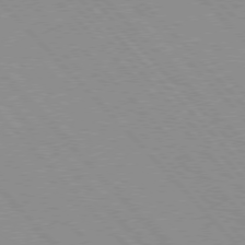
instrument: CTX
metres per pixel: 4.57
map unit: Hpe
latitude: 76.1955
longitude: -154.7435
